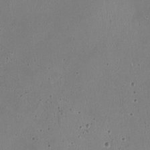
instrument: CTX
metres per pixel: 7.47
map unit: HNhu
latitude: -3.4643
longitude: -3.0269
